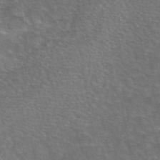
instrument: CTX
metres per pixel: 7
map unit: eAb
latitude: 44.8002
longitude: 107.2376
